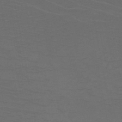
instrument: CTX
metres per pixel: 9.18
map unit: HNb
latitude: -49.6533
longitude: -45.9528
